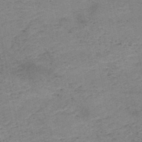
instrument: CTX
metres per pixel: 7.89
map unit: HNb
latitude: -50.6896
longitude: -52.0822
